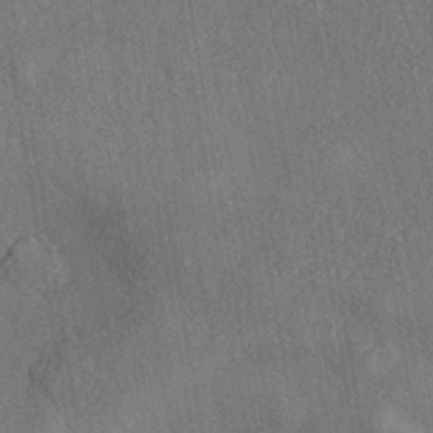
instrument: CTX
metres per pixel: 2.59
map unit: eHh
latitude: -41.6155
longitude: 120.7463
